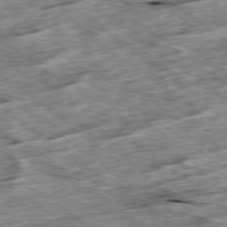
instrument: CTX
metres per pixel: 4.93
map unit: Ap
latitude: -79.4076
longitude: -86.4034
